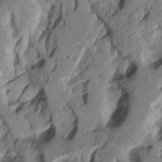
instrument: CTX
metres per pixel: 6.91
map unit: Aa
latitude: 8.6869
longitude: -127.0270
